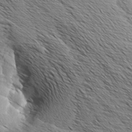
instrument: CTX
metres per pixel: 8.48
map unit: Aa
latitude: 8.1389
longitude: -138.0255
